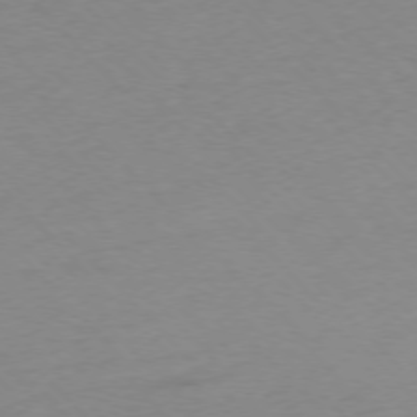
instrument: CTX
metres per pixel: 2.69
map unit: Ap
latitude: -76.5385
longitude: -71.1592
